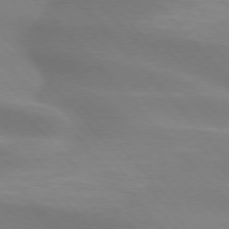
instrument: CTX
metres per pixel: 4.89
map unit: lApd
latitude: 75.3671
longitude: -60.9324
